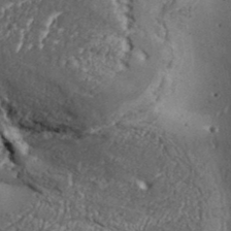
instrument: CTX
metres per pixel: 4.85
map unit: Aa
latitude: 32.8947
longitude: -134.8191
